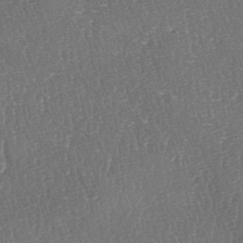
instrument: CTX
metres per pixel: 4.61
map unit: lAa
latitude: -3.6154
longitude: -123.2348
